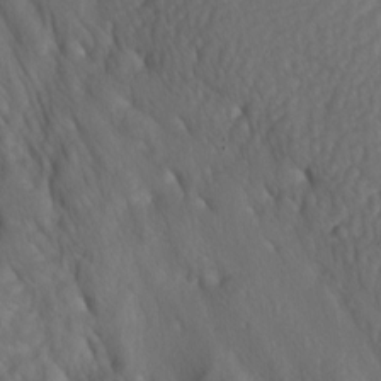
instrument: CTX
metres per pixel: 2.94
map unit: lAa
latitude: -6.6140
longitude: -126.4979
